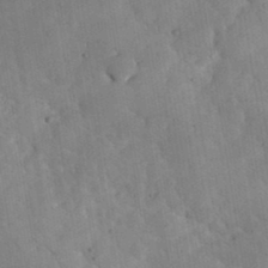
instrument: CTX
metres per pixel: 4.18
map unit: eHh
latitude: 36.5168
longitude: -67.9150
